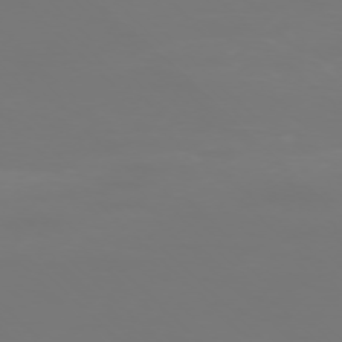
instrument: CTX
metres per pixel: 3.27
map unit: Ap
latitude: -76.2739
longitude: -82.0444
